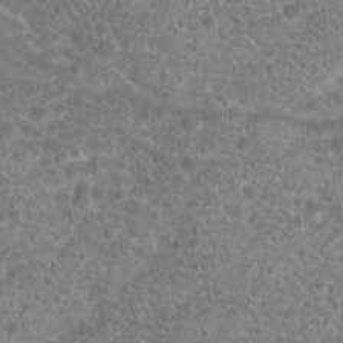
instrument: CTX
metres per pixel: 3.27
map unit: Hto
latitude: 18.4601
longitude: -41.8016
